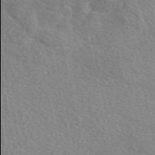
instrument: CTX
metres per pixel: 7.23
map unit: eAb
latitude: 50.3089
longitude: 114.0094
